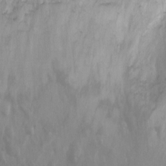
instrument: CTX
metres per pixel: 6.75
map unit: Ht
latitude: 3.8394
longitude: -29.1970
